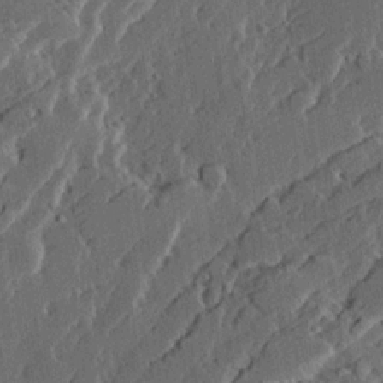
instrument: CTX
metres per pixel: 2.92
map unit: Ave
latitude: 14.7813
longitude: -137.1970
